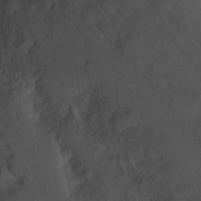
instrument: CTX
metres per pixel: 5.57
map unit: Hto
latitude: 4.3089
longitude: -32.3089
